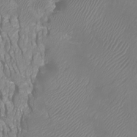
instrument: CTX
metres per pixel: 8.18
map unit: Htu
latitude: -6.0661
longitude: -73.1215
